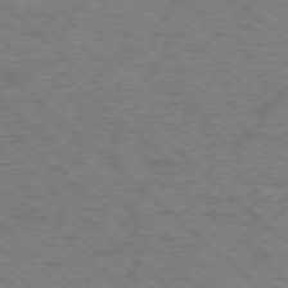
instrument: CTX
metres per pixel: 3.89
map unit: Ap
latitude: -75.9556
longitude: -79.1970
